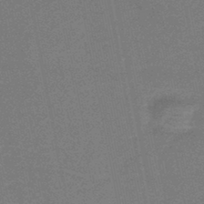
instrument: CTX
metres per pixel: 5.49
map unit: lHb
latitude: -39.5021
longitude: 54.5763
